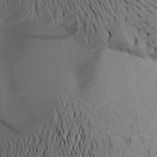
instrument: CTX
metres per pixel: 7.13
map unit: Aa
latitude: 20.4601
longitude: -144.4790
